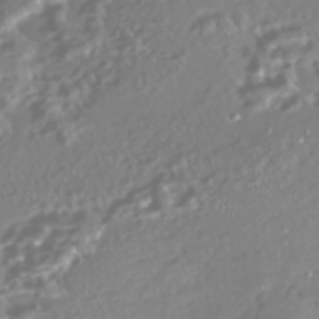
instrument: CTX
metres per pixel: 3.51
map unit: Nhe
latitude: -45.9178
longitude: 151.5021
